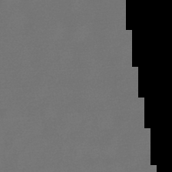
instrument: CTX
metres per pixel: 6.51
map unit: lHb
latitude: -47.5966
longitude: 72.9164
